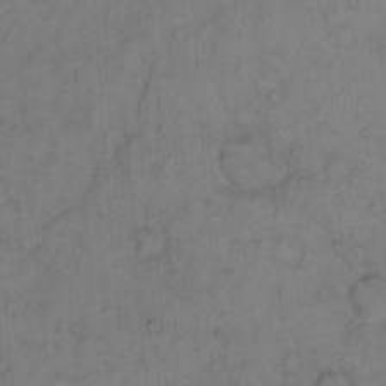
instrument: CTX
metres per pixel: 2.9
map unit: Hto
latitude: 12.5357
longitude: -57.0080
